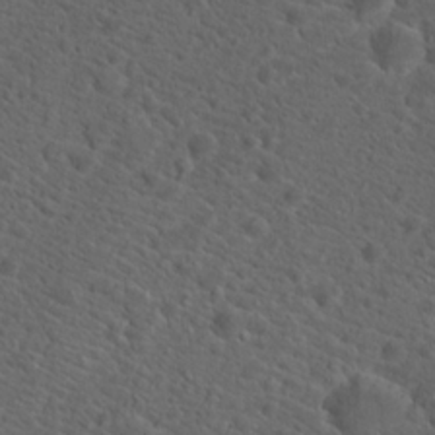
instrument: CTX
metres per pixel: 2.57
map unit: Hto
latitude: 19.7071
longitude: -39.5938
